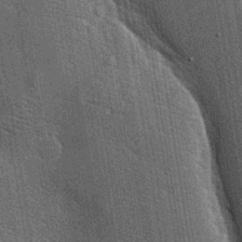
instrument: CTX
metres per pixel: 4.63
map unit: lAa
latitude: -7.5777
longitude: -124.3278
